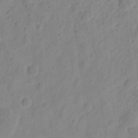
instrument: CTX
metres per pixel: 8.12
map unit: eHh
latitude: 8.3845
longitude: -74.4979
